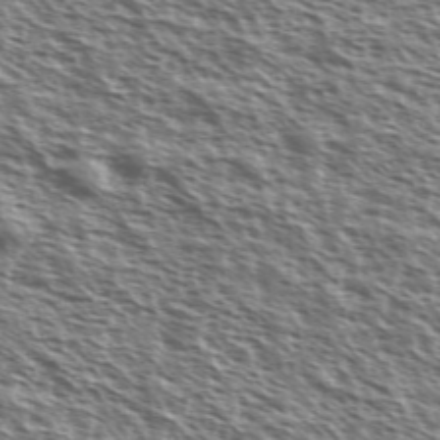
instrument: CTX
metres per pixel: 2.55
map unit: Ave
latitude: 37.6316
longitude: -111.6316
